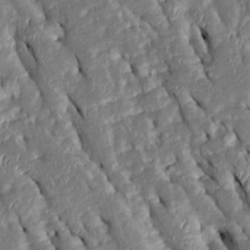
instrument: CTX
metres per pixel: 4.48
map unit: Htu
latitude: 0.5734
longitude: 149.0487
